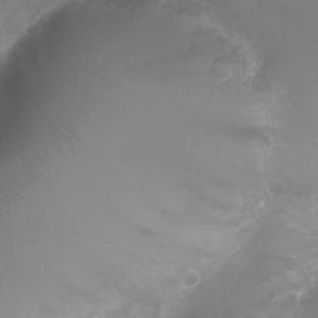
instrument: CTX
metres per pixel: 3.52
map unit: Ht
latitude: -6.0850
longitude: -20.4979
